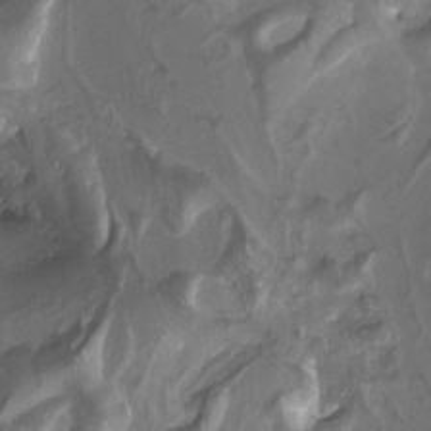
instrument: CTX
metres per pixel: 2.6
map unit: Nhu
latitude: -7.4832
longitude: -93.6127
